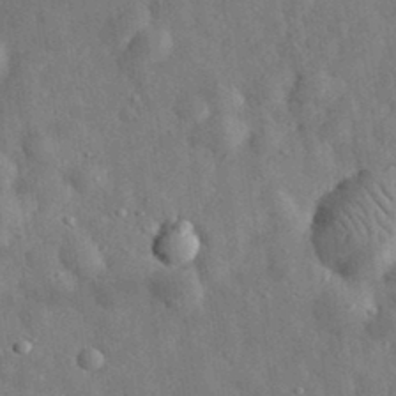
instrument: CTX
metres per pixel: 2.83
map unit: eHh
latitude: 33.1781
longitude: -77.9528
